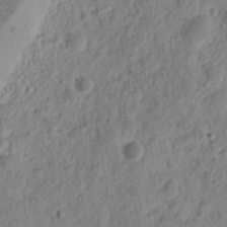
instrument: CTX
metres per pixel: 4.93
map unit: eHh
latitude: 10.6680
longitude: -74.0633
